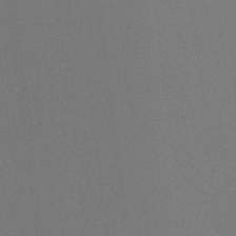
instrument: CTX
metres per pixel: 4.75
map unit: Ht
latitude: -4.6896
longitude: -60.8947
